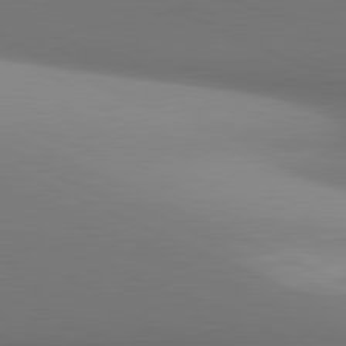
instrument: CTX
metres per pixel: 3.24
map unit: lApd
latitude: 81.2915
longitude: 143.3887
